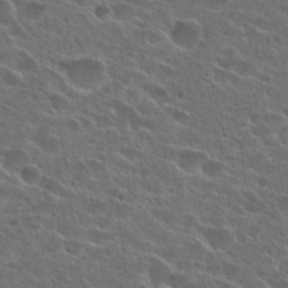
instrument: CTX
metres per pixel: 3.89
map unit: Hto
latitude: 26.7435
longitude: -45.1403
